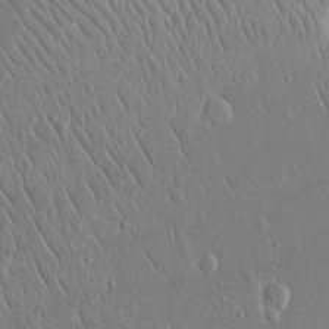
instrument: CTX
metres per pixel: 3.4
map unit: eHh
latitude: 15.2726
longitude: -70.8947
